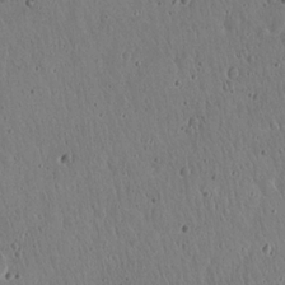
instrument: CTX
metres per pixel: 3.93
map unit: Hto
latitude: 17.7450
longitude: -59.3482
